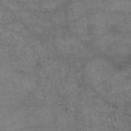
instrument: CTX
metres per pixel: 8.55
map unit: eAb
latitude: 47.4049
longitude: 123.4644
